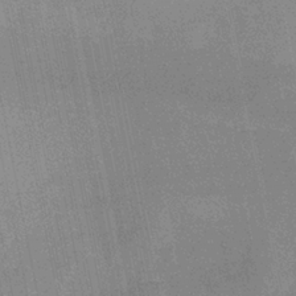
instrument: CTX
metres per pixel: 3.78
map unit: HNb
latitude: -32.6897
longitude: 56.9164
